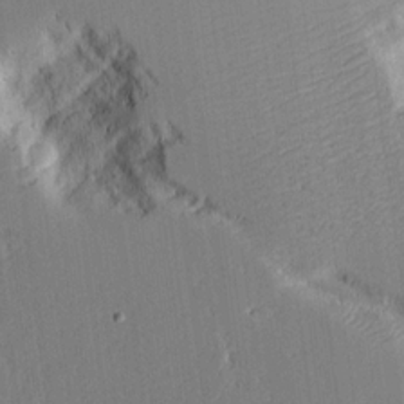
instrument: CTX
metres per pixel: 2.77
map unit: Aa
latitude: 19.0647
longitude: -126.6113
